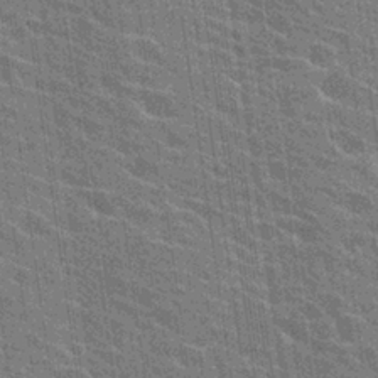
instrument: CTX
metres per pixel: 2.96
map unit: Hto
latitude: 24.6868
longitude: -43.5560
